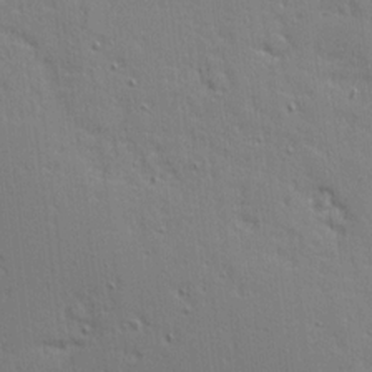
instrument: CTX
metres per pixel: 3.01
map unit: Ave
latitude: 10.5735
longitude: -102.1200
